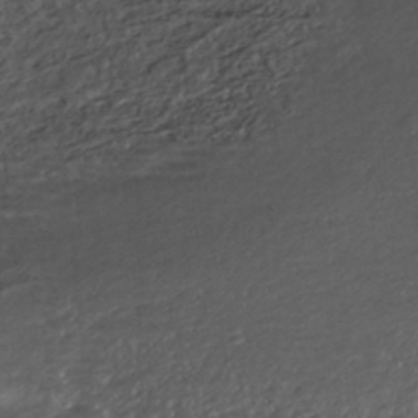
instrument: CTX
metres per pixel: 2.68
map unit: HNhu
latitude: -43.3131
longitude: 97.0298
